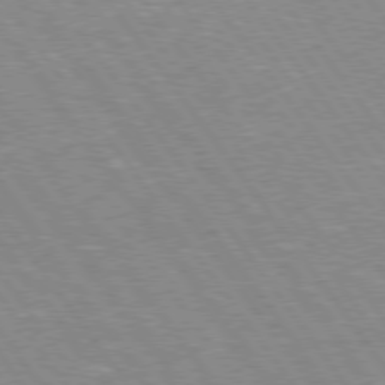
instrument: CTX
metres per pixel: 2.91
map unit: Hpe
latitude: 75.4615
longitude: -142.4412
